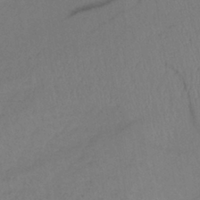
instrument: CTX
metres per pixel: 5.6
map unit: lHb
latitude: -40.3684
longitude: 72.9164
